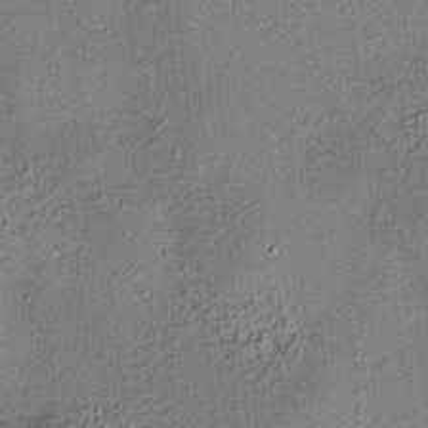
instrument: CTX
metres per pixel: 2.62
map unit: HNhu
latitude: 8.0633
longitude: 15.4266
